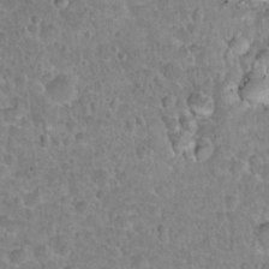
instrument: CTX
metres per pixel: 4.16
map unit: Hto
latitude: 21.4049
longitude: -48.2145
